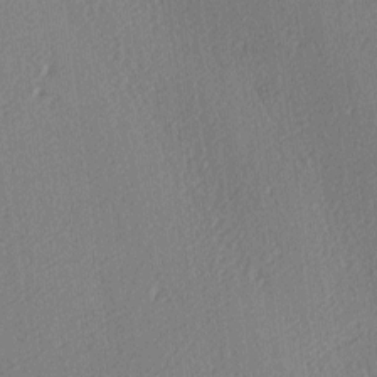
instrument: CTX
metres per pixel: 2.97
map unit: lAa
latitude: -9.8611
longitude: -127.5938
